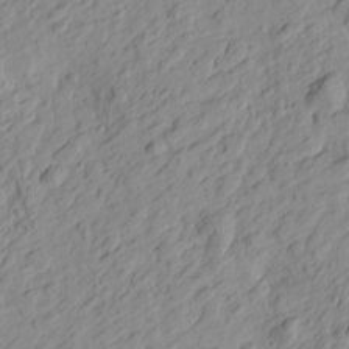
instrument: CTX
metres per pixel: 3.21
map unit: Htu
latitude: -0.4629
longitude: -175.0836
